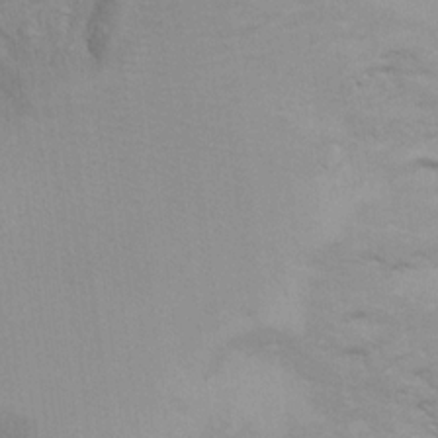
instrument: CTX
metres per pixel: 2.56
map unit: Hto
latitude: 14.9136
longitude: -41.5749
